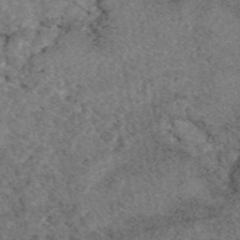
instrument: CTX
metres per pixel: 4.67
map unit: eAb
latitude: 48.4979
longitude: 107.0298
